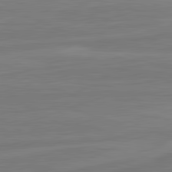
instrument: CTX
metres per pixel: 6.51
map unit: lApd
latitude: 81.9339
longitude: -175.2726
